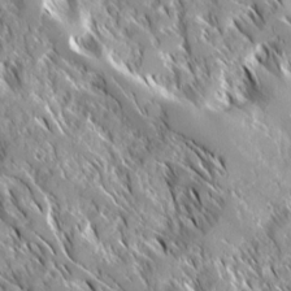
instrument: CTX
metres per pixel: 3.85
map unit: Ave
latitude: 16.7435
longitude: -130.3279
